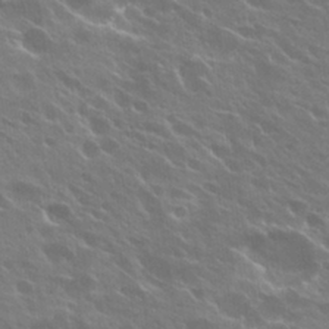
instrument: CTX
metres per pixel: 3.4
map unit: Hto
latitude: 27.5560
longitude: -41.3670
